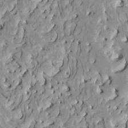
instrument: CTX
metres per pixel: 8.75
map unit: HNhu
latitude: 7.9339
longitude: -2.7246
